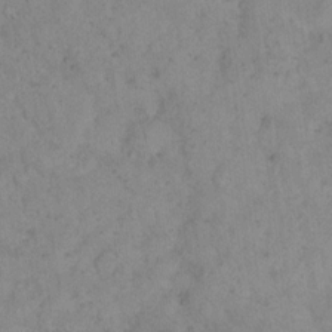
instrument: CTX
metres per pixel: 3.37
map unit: eHh
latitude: 16.1389
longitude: -63.9906
